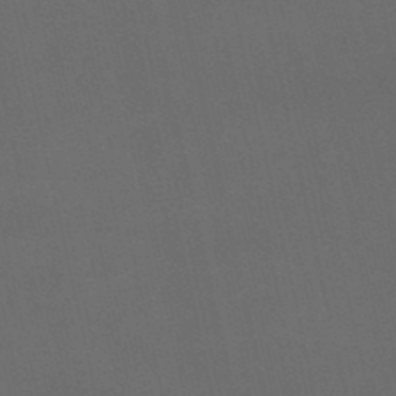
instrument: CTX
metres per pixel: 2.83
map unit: lHb
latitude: -47.3887
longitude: 70.5763
